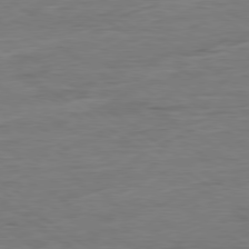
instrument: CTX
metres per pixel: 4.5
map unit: Ap
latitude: -80.1984
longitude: -80.1956
